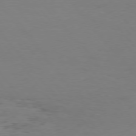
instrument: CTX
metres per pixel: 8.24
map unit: Hpe
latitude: 75.4993
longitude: -140.9135
